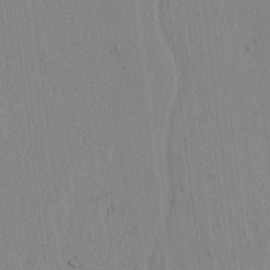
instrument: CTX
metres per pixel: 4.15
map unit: lAvf
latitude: 6.8191
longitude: 167.8611
